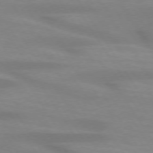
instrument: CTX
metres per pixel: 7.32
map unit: lApd
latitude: 73.5560
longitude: -53.7828
